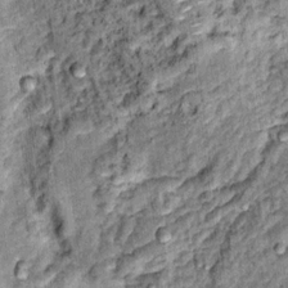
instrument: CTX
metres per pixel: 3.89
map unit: Hto
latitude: 14.4601
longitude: -35.5938
